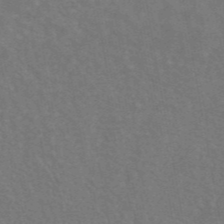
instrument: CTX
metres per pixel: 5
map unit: ANa
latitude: 43.7261
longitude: 29.8611
